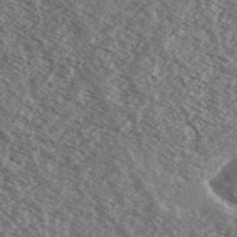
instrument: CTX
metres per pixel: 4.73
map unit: Ave
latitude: 38.5168
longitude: -110.1200
